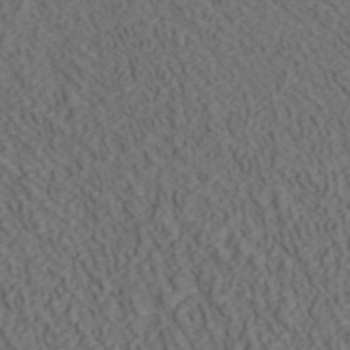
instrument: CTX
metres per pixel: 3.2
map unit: ANa
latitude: 42.6302
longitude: 30.4251
